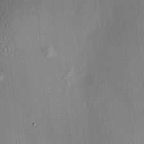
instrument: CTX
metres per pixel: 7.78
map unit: HNhu
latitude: 7.8205
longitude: 12.8597
